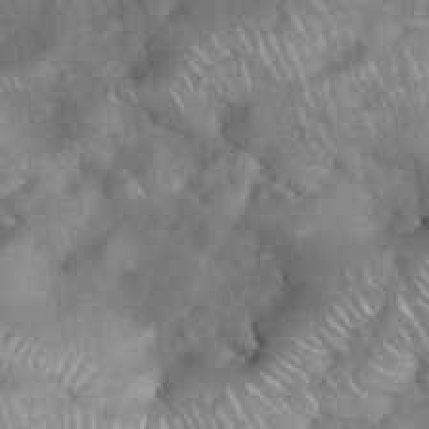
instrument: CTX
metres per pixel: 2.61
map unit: eHh
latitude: 38.9136
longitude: -58.2334
